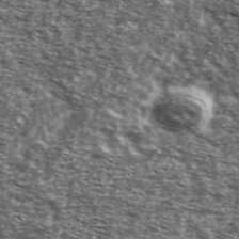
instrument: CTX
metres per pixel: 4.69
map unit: Ave
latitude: 41.2726
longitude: -106.0255
